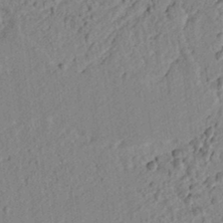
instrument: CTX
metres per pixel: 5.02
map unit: lAvf
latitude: 6.7813
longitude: 165.7478
